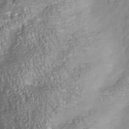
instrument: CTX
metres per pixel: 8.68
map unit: Nhu
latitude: -38.5385
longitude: -80.6868
